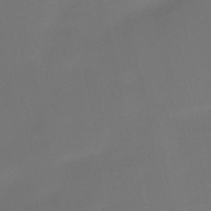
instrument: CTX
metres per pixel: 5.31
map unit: HNb
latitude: -51.7289
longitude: -46.6491
